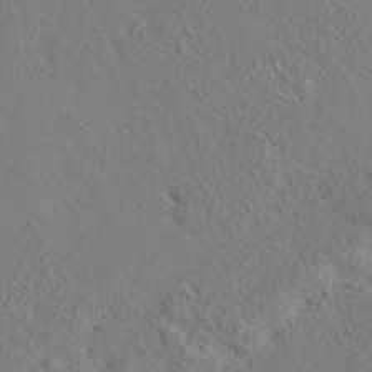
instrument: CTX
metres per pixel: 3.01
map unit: eAb
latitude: 35.2348
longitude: 107.9178
